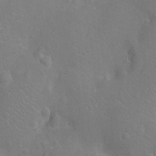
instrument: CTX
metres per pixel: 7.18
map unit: Nhu
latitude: -13.9367
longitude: -25.3859
